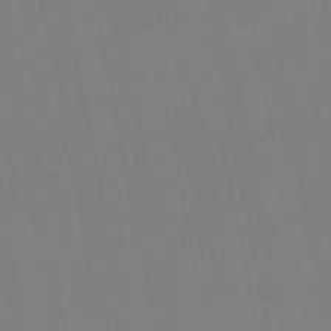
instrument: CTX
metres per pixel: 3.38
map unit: lHb
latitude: -48.4062
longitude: 79.8800
